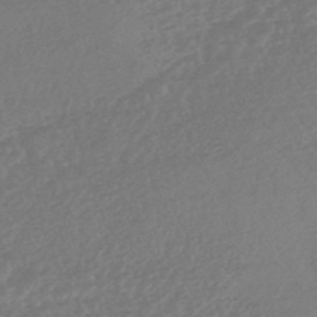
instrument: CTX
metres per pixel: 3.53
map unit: HNhu
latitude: -45.9745
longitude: 91.6344
